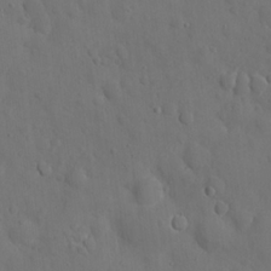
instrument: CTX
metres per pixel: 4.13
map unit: eHh
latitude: 22.0444
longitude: -63.0459
